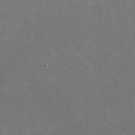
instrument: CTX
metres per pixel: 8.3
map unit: eHh
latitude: 20.8380
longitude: -70.8380
